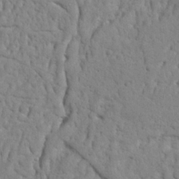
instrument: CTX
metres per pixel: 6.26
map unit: Nhu
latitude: 20.6491
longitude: -76.7246
